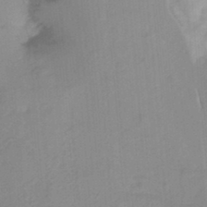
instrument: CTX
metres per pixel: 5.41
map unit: HNhu
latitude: -27.7477
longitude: 74.3873
